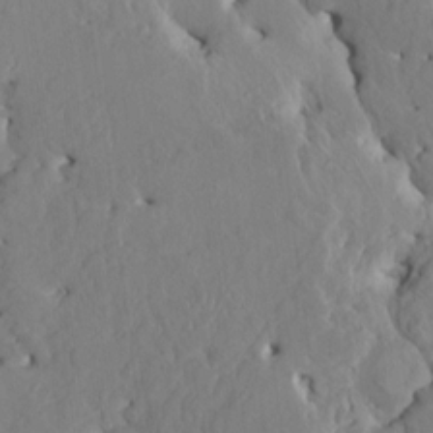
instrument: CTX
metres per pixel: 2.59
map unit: HNhu
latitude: 4.6679
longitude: -5.4993
